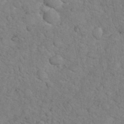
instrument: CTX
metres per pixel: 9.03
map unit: eHh
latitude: 35.6694
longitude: -64.6113
